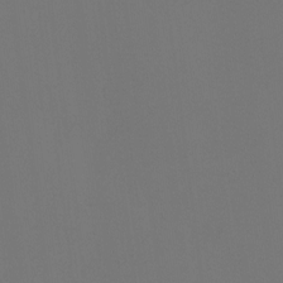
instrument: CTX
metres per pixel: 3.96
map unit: Htu
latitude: -13.6911
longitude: -48.2334
